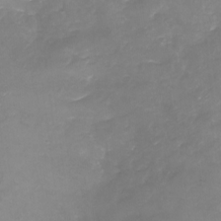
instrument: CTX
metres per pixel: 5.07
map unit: Nhu
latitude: -22.8030
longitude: -56.8568
